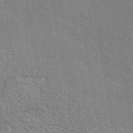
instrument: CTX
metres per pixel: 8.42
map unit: eAb
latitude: 44.0633
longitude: 111.8233
